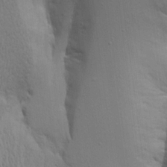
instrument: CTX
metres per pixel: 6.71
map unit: Aa
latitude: 15.8962
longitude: -147.2915
